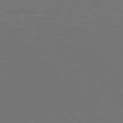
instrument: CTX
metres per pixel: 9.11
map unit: Hpe
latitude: 77.5749
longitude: -170.9891
